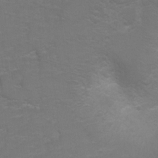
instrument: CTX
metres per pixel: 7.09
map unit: Hto
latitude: 5.8583
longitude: -30.9703
